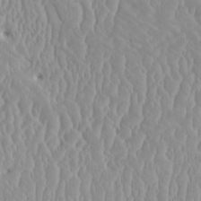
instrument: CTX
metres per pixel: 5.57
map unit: HNhu
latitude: -0.7841
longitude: 1.3132
